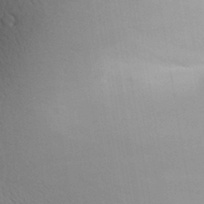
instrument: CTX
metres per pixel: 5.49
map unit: Aa
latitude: 30.7247
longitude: -143.7261
